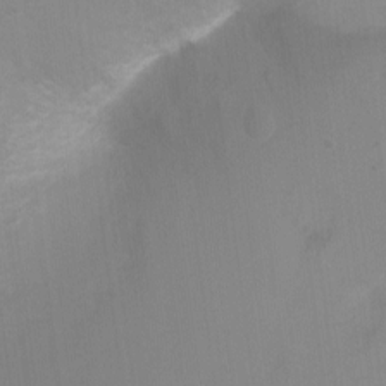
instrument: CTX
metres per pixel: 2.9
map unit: Ht
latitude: -3.1620
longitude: -28.0633
